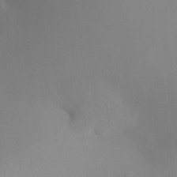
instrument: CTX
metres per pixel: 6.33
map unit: HNhu
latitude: 11.7450
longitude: 11.4077
